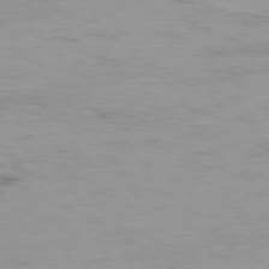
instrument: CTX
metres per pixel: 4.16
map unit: Hpe
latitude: -75.2565
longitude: -20.1578
